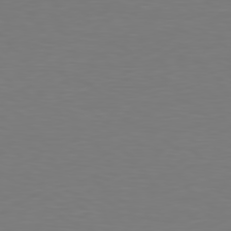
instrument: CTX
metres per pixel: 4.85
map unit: Hpe
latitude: 78.5924
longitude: -138.5546
